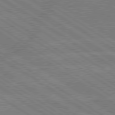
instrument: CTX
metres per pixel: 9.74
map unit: lApd
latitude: 79.3482
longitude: -133.3104
